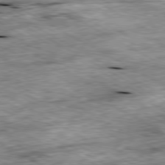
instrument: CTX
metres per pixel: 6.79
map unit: Ap
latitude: -80.7463
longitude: -90.1200
